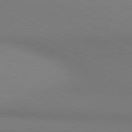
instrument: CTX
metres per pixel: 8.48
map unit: lApd
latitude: 80.8380
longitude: 146.1794
